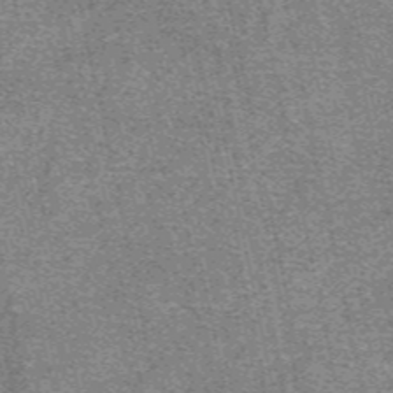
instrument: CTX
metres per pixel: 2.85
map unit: eAb
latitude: 48.2334
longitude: 105.0864
